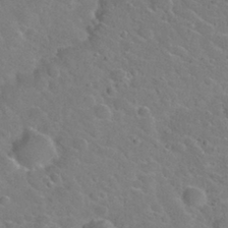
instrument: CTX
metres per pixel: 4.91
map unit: Nhu
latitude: 29.7260
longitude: -52.4034
